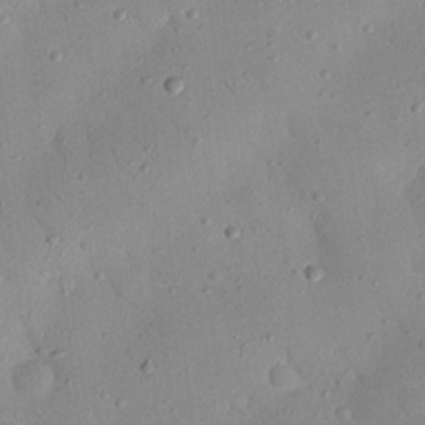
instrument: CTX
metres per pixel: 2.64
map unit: Nhu
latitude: 22.7624
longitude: -75.5560
